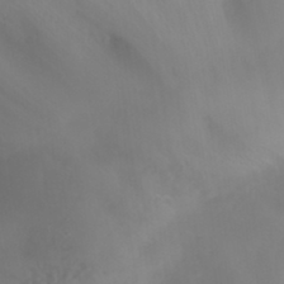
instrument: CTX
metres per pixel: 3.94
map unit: ANa
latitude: 35.4993
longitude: 14.2362
